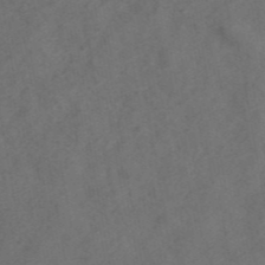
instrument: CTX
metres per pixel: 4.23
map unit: ANa
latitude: 43.8961
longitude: 25.2754
